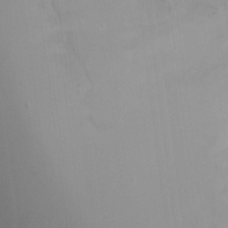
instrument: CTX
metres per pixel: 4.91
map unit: Ht
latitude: -6.8219
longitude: -30.6680
